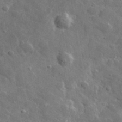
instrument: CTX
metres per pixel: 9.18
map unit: lHvf
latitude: 36.3845
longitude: -89.3104
